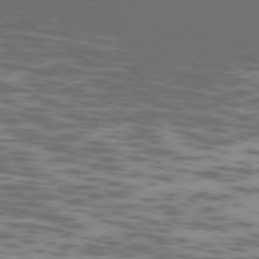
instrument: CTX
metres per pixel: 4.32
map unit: Ap
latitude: -75.3132
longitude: -68.5168
